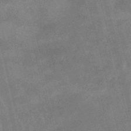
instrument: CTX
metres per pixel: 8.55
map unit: lHb
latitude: -48.4629
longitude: 76.3117
